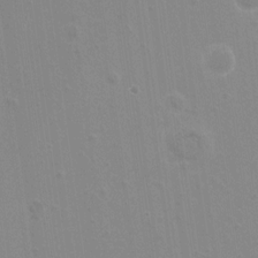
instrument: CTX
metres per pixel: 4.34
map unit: Hto
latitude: -8.5007
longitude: -43.2726
